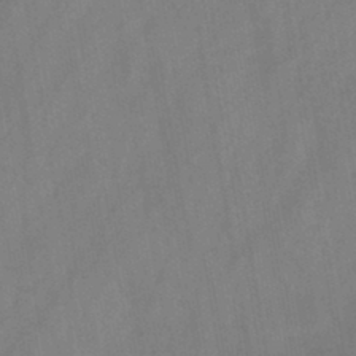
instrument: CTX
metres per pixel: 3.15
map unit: HNb
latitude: -44.3495
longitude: -39.9528
